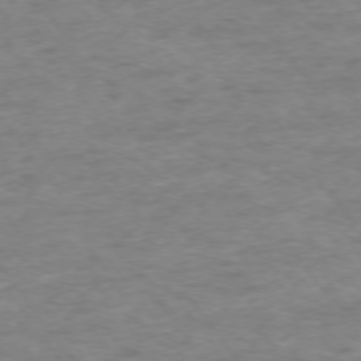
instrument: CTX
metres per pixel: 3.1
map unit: Ap
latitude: -75.4077
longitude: -85.3104
